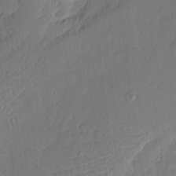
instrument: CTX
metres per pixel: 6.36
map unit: eHh
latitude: 4.8191
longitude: -75.8017
